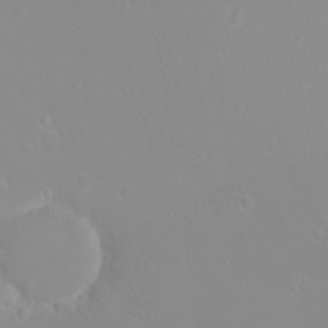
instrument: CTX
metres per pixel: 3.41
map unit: eHh
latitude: -8.6140
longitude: -70.0255
